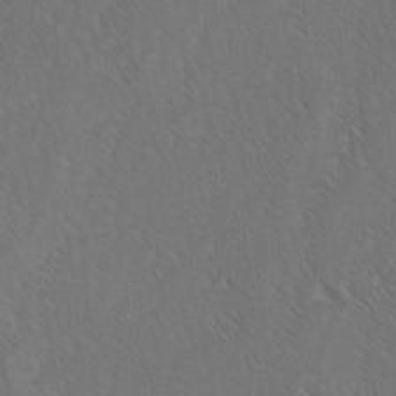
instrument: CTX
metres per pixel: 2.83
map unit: lAvf
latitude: -3.3131
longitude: -113.8016
